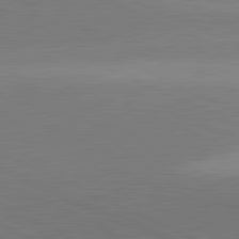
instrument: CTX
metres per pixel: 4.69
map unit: lApd
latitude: 81.8961
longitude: 139.6155
